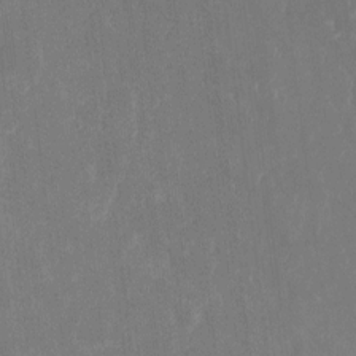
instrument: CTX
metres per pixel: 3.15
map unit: eHh
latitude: 6.8758
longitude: -69.3860
